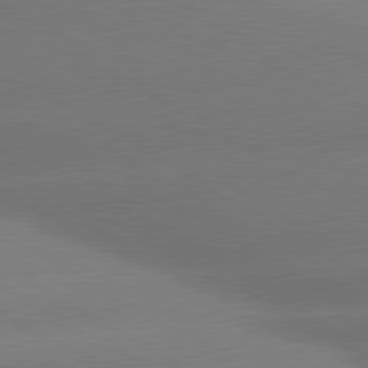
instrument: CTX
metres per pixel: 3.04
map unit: lApd
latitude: 80.3278
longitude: -149.3671
